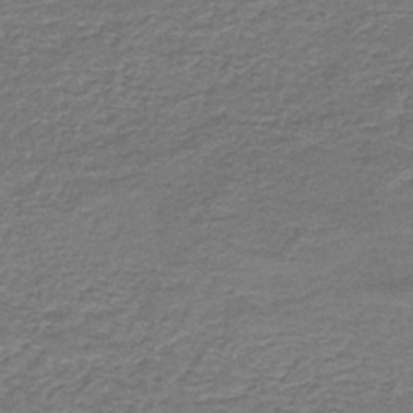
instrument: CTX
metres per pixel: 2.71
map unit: HNb
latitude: -44.3873
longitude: 50.8030
